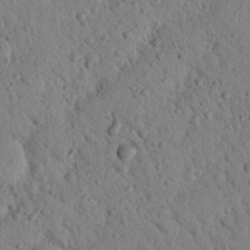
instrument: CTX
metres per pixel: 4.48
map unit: Nhu
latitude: 22.0444
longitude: -76.4412
